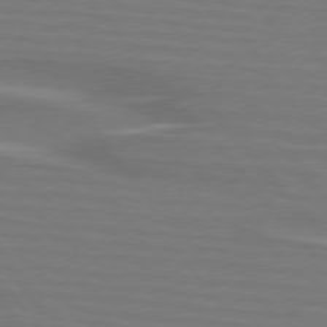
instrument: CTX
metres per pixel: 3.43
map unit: lApd
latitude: 75.4804
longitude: -80.9136
